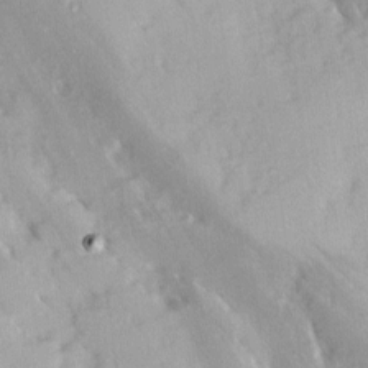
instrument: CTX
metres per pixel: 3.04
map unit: Ave
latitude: 9.9717
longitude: -102.9702
